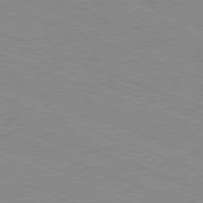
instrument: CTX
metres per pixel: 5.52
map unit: Ap
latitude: -81.4266
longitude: -74.2145
